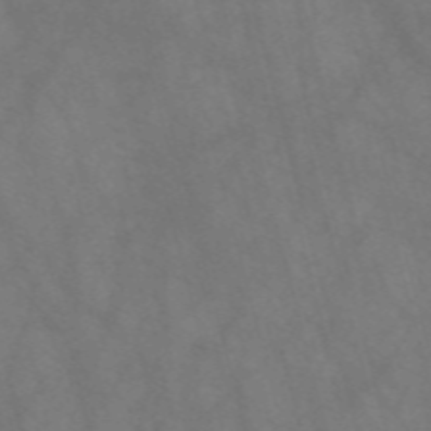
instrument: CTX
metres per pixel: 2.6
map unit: Nve
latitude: -58.3684
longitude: 63.8611
